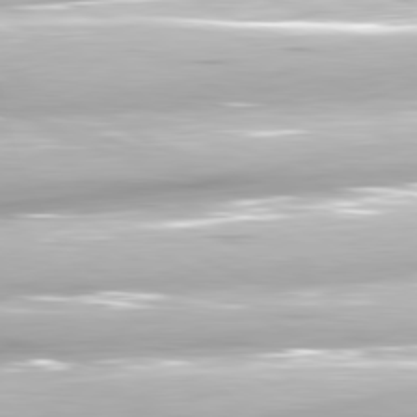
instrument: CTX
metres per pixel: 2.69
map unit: lApd
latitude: 81.3859
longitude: -139.9528
